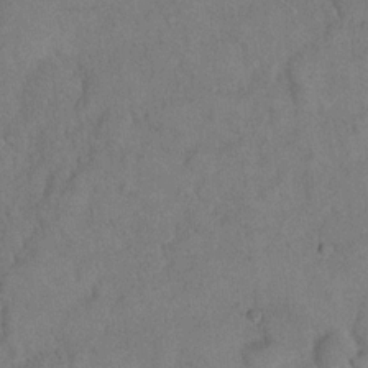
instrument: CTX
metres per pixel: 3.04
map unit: eHh
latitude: 18.6490
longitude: -62.8191
